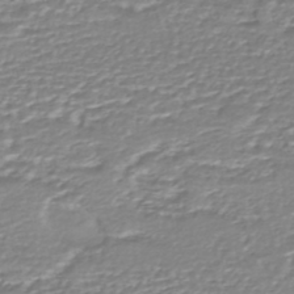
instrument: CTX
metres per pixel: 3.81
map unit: HNhu
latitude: -46.7085
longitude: 103.0864
